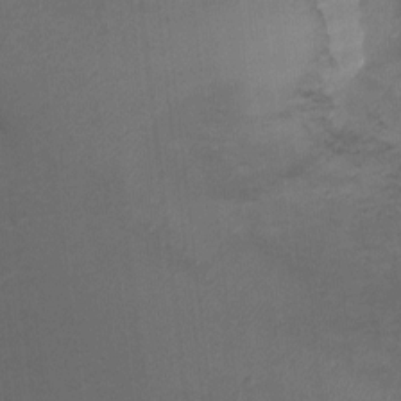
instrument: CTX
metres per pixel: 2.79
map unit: Ht
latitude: -2.2739
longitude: -33.0270
